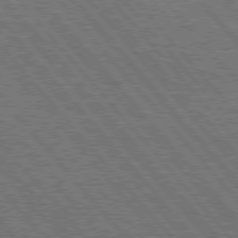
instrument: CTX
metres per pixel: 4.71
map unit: Hpe
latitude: 76.2900
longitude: -150.1955
